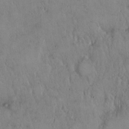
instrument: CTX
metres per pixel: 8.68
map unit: Hto
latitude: 16.0444
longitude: -59.4426
